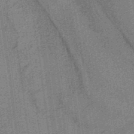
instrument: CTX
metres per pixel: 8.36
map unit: lHb
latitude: -37.4265
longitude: 57.5588
